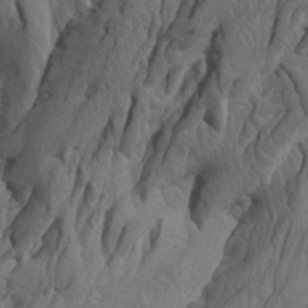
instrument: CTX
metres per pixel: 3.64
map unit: Htu
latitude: -3.7099
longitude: -73.0270
